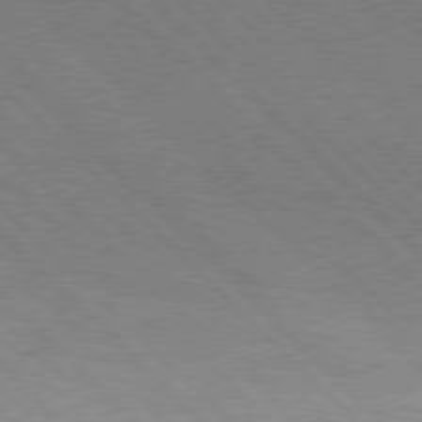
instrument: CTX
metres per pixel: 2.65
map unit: Hpe
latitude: 76.7624
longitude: -127.4238
